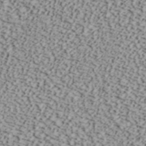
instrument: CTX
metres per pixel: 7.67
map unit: ANa
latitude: 40.5734
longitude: 30.1606
